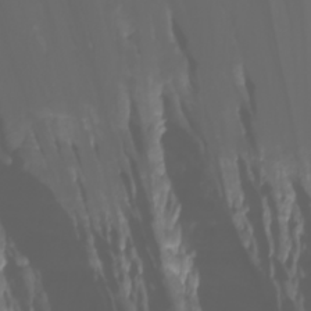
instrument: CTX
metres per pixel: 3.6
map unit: Htu
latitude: -1.1998
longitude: -76.0444
